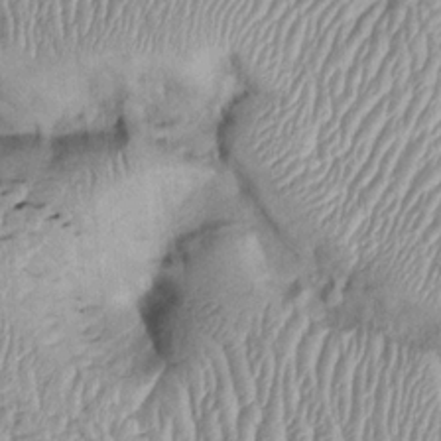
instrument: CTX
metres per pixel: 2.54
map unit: Htu
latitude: -5.8422
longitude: 154.8975
